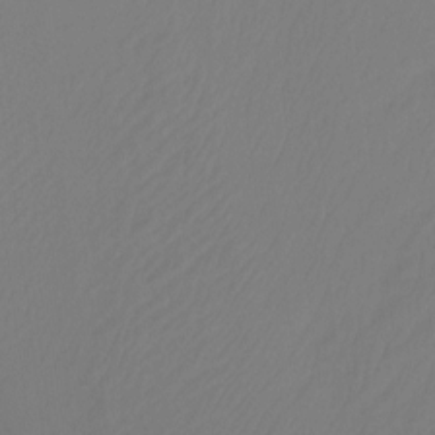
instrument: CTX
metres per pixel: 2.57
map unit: Ht
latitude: -14.8975
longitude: -49.8772
